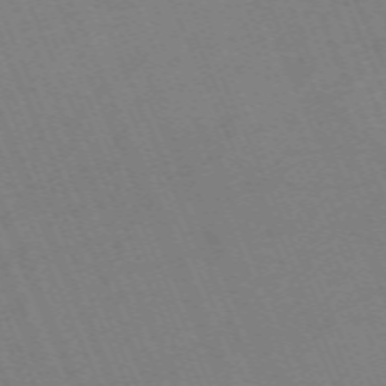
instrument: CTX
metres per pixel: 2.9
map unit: Nhu
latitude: -68.0094
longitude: 38.8975
